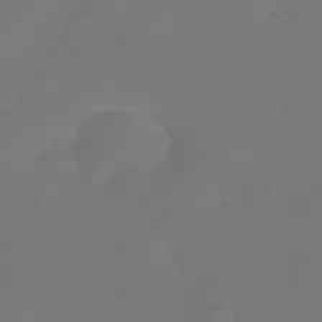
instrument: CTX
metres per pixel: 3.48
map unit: HNhu
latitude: -43.5021
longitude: 92.4440
